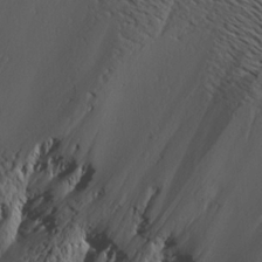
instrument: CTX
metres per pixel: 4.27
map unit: Aa
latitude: 19.1781
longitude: -143.9528
